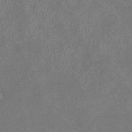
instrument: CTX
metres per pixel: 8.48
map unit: eHb
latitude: -38.7463
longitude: 77.2187
